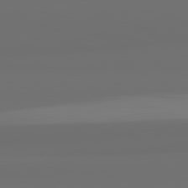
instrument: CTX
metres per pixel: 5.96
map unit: lApd
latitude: 82.3089
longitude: 163.8800
